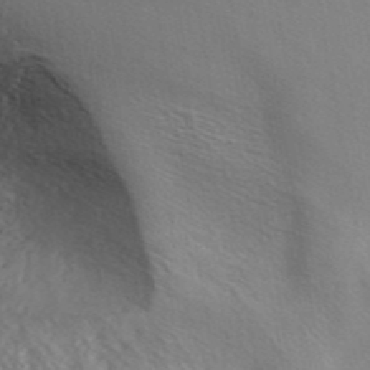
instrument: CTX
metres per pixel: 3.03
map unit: ANa
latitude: 43.0647
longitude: 54.4251
